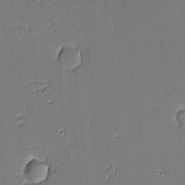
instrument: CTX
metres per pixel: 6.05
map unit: eHh
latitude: -3.6910
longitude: -82.3089
